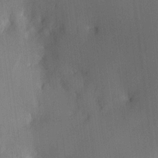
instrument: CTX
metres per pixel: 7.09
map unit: HNhu
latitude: 9.8395
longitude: 15.8801
